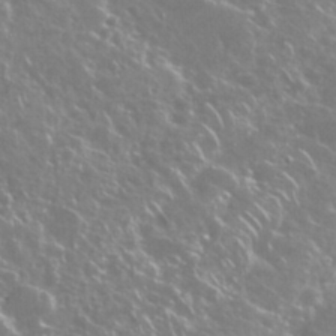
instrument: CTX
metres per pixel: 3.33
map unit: Nhu
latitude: 29.0836
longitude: -60.4412
